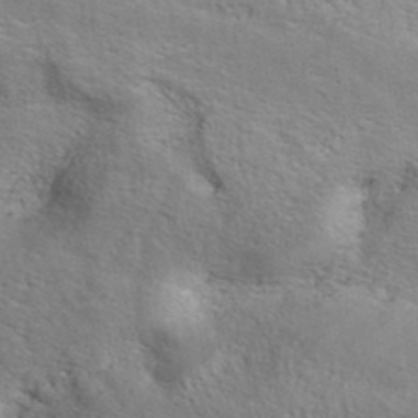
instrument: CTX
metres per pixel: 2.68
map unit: ANa
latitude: 39.7638
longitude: 21.2754
